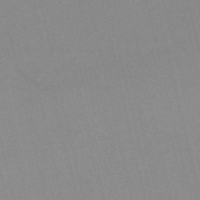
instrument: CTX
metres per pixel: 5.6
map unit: HNb
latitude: -54.7085
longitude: -45.4426
